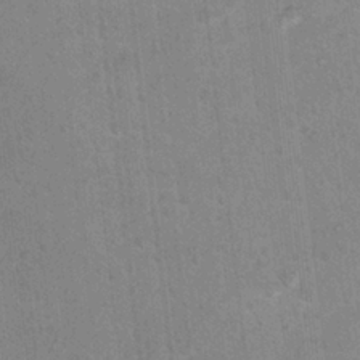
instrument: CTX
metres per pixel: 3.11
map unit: Hto
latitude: 12.3467
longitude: -36.4412
